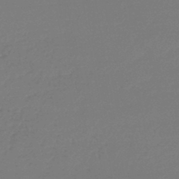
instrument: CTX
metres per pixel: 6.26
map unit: lHb
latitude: -45.5399
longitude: 62.9919
